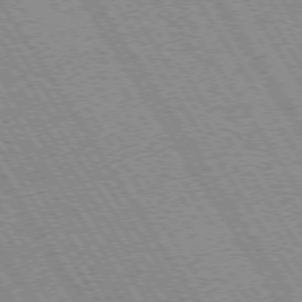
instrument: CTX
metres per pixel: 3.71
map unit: Hpe
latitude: 73.3482
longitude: -141.0458
